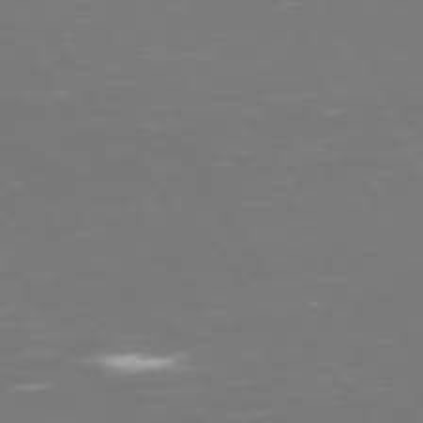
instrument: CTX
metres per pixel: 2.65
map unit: Hpe
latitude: 73.1404
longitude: -127.2915
